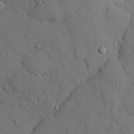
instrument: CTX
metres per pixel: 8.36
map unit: eHh
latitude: 27.8206
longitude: -78.8569
